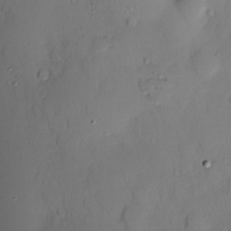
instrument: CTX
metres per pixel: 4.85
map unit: Nve
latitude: -8.5385
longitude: 173.8044
